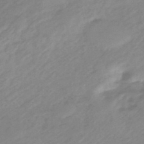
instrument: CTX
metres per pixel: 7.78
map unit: eHb
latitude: -44.8786
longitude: 89.5777
